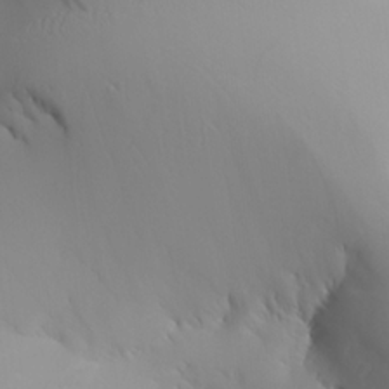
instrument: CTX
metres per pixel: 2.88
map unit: Aa
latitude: 23.5749
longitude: -126.7624
